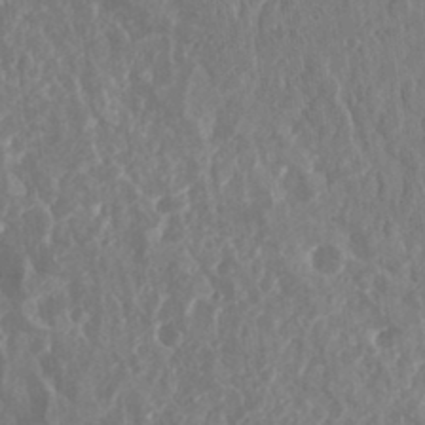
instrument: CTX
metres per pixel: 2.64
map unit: Nhu
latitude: 25.1025
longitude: -60.9702
